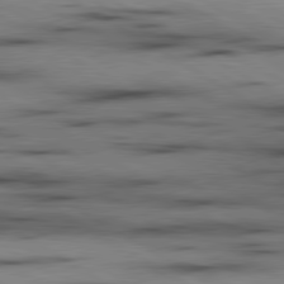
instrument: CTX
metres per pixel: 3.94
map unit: lApd
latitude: 80.1011
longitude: 158.1605
